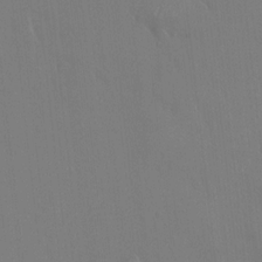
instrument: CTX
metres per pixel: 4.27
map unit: HNhu
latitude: 7.7639
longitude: 3.8422
